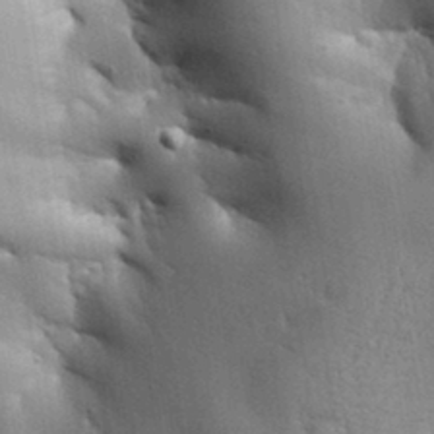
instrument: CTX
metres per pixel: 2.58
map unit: Aa
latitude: 32.7435
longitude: -144.2333
